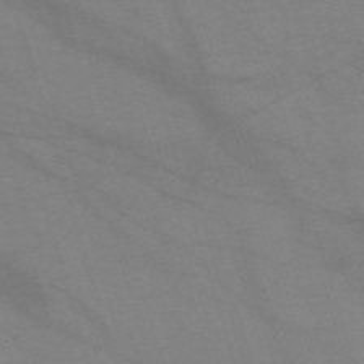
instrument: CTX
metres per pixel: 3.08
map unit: eHh
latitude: -60.8975
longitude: 54.3495
